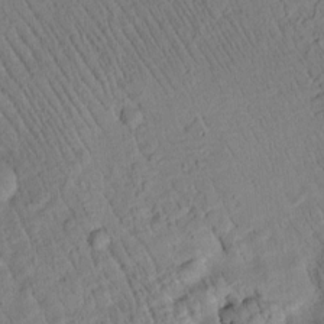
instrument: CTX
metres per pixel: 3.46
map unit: Htu
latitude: 3.2348
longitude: 178.3495
